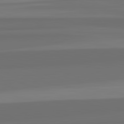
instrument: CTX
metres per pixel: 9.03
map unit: lApd
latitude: 82.8946
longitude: 165.9178
